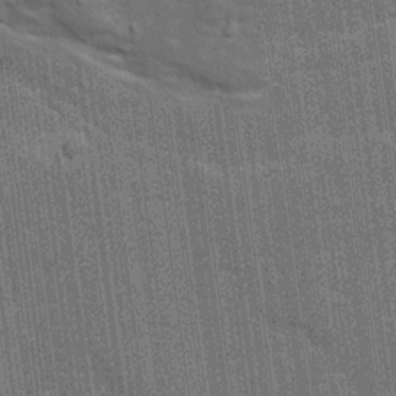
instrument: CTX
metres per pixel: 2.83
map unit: Ave
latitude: 15.5749
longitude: -138.4412
